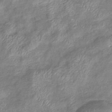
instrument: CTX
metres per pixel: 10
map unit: eHb
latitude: -37.5966
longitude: 76.0661
